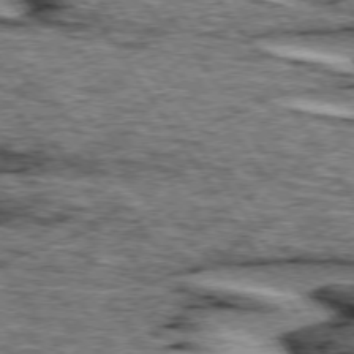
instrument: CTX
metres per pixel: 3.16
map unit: lApd
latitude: 74.5546
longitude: -72.6491
